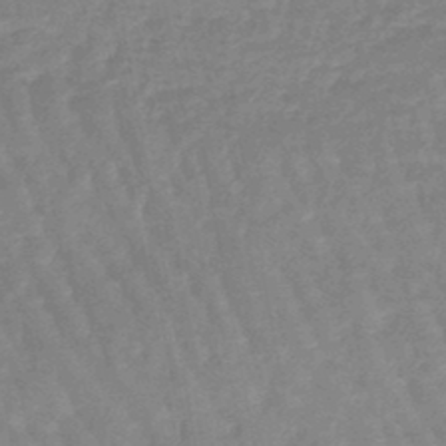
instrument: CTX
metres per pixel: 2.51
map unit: eHb
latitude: -45.4643
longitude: 80.1228
